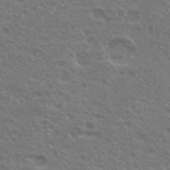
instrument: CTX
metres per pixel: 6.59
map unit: Hto
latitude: 20.3090
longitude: -40.4789
